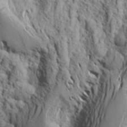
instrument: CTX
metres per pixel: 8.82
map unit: Aa
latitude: 23.4426
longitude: -143.9717
